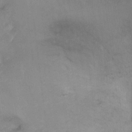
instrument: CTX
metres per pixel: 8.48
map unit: Nhu
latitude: -10.6141
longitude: -36.2901
